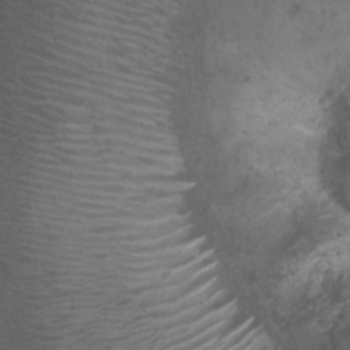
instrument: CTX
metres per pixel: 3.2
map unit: Ht
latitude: 2.4034
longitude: -19.3670
